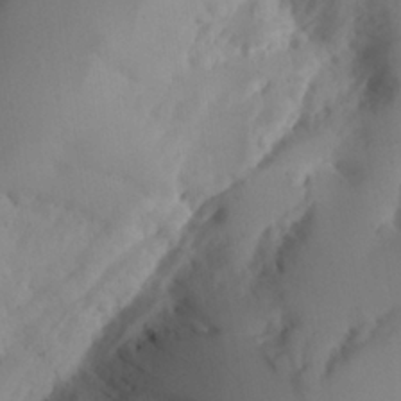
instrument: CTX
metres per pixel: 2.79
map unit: Aa
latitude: 24.9513
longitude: -132.0822
